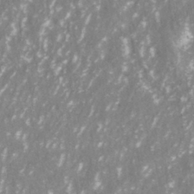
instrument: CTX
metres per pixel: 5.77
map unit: ANa
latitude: -40.6707
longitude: 102.4629
